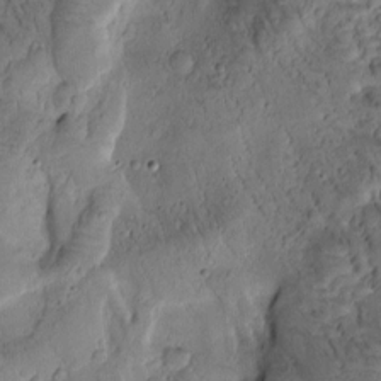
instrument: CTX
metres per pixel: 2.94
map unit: Htu
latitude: -1.3132
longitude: 170.8408
